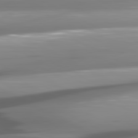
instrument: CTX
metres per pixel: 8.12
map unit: lApd
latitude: 80.9514
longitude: -145.0836
